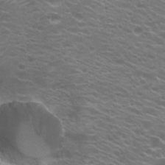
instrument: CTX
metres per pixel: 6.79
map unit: Hto
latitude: 21.7261
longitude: -40.2900
